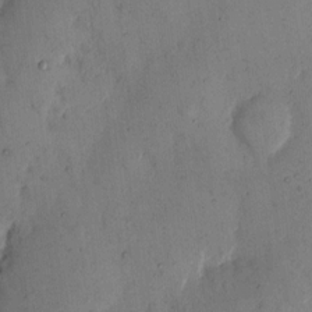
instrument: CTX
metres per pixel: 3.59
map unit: Hto
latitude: 11.3293
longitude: -61.7638
